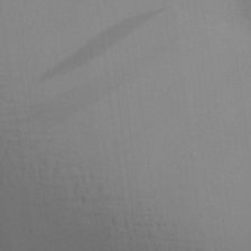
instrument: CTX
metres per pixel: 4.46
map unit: Aa
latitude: 28.3467
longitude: -139.4426
